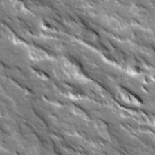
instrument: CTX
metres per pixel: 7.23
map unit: Ave
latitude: 19.8394
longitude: -135.4615
